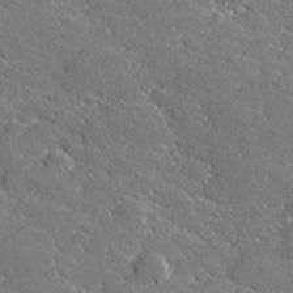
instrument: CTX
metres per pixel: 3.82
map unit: lHvf
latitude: 27.1781
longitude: 141.6911
